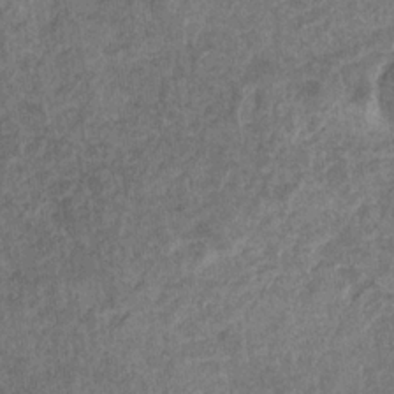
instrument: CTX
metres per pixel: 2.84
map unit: eHb
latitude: -31.7288
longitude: 72.1794
